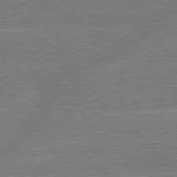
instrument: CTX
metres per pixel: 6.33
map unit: lApd
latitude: 79.4427
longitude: -144.7057
